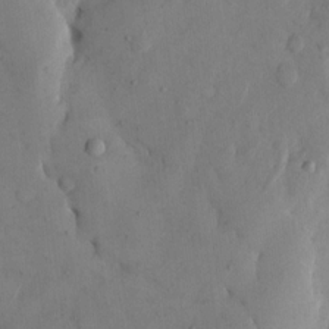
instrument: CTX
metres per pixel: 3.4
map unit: eHh
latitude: 14.0255
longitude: -67.6316
